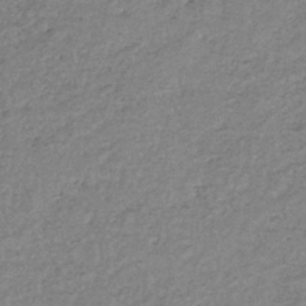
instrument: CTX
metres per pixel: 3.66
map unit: eHb
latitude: -38.2551
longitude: 78.3684
